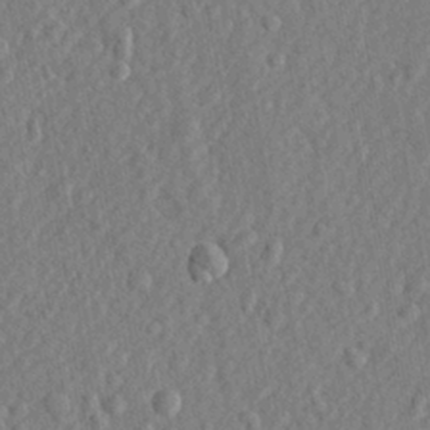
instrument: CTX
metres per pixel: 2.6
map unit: lHvf
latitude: 23.4426
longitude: 143.5021
